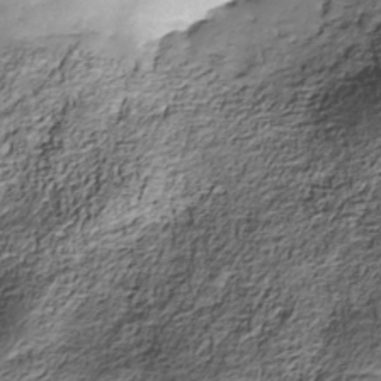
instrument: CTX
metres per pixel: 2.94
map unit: Nhe
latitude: -38.2173
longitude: -147.6316
